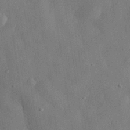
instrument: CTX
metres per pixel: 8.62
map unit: eHh
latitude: 31.0081
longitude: -76.8191
